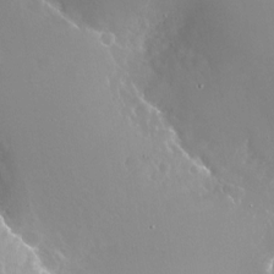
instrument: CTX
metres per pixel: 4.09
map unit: Nhu
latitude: -24.4629
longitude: -72.3090
